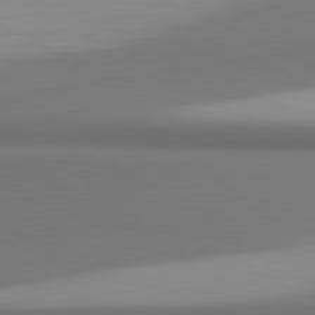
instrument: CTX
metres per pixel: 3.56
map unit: lApd
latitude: 81.4237
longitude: 171.6533
